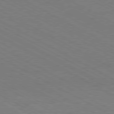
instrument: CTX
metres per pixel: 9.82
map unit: Hpe
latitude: -80.7463
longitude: 17.7289
